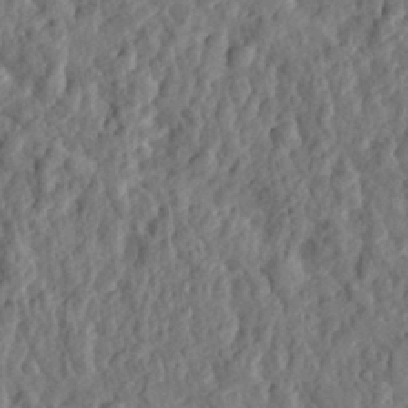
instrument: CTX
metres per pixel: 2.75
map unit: eHh
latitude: 28.7435
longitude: -76.2522
